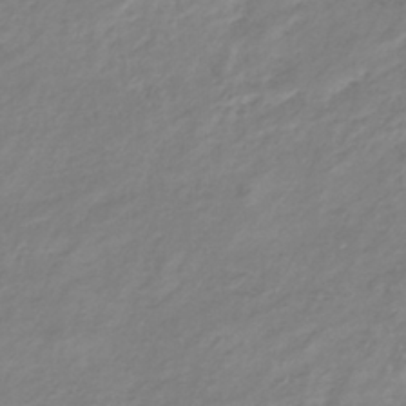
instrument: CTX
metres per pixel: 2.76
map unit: lHb
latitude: -36.7274
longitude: 73.0297
